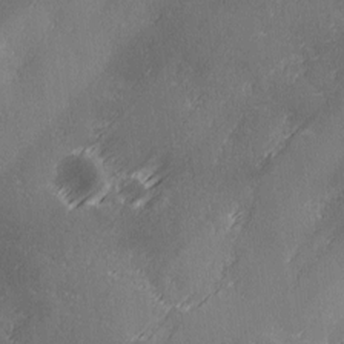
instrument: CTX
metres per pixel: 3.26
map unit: Ave
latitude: 2.2711
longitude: -111.8017
